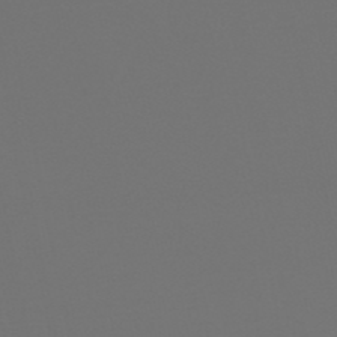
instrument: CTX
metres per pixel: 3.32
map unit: HNhu
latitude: -48.8408
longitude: 102.0661
